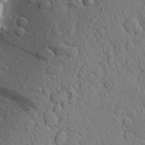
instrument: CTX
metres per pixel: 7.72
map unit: Aa
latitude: 26.1200
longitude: -148.2334
